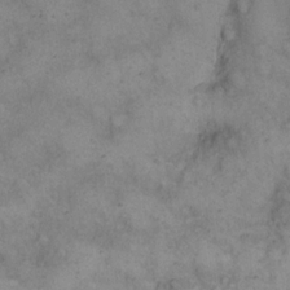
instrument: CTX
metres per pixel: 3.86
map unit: eHh
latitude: 14.9325
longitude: -63.4427
